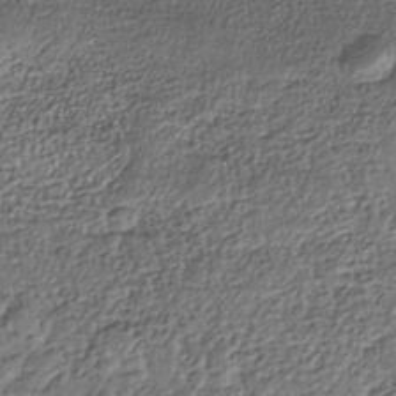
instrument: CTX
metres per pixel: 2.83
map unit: Nhe
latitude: -39.5210
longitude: -118.1011
